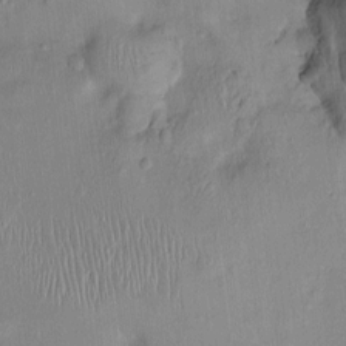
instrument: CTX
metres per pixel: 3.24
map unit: Nhu
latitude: 0.0255
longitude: -14.5357
